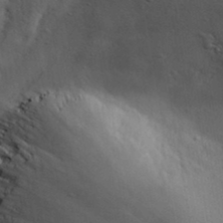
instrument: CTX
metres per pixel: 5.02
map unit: lHvf
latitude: 37.5749
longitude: -87.3670
